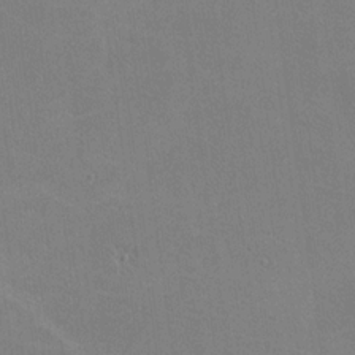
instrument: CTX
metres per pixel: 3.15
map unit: lHvf
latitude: -11.1809
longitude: -102.3467
